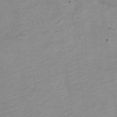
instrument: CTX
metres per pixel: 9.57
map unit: Nve
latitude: -18.3306
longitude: 109.1809
